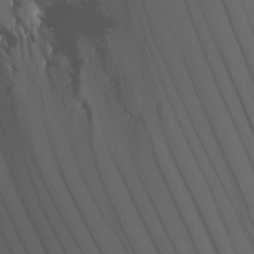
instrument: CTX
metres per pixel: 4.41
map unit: Nhu
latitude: -6.7085
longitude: -96.5735
